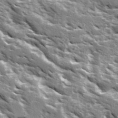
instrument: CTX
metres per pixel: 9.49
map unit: Ave
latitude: 16.4034
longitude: -130.5168
